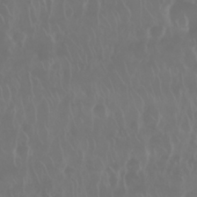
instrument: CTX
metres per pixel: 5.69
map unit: Nhu
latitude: 28.8380
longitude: -62.9703
